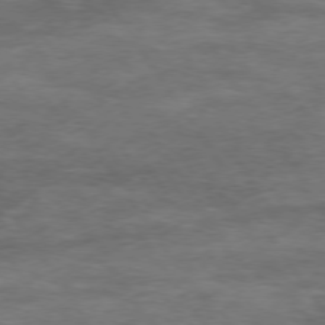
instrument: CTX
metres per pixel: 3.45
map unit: Hpe
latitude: 73.8017
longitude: -142.7057
